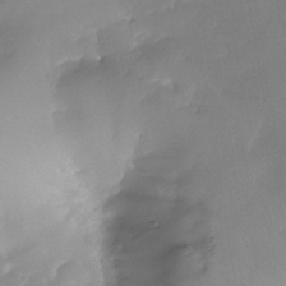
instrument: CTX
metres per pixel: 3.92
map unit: Nhe
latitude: -37.6344
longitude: -118.9136
